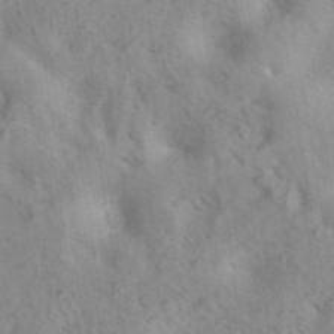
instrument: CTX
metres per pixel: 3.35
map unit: eAb
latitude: 40.8757
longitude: 106.5196
